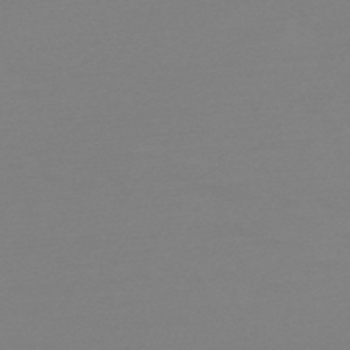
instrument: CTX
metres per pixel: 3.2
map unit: HNb
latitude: -49.1054
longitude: -50.3845
